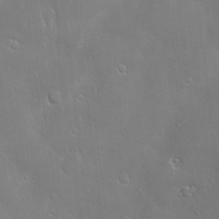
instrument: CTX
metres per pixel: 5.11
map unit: Hve
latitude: -10.3684
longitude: 173.9745
